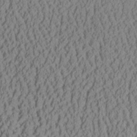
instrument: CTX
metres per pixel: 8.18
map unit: Aa
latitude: 26.0822
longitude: -134.6679
